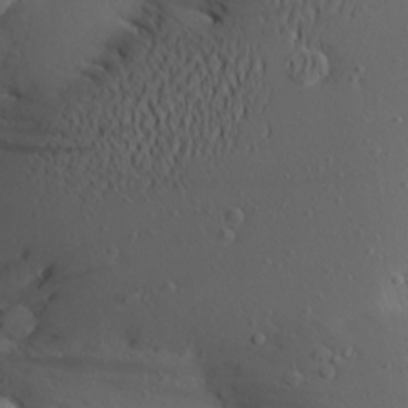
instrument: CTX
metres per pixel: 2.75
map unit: Aa
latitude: 24.7813
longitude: -145.2537
